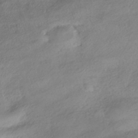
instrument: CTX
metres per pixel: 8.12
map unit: HNhu
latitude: -41.8800
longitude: 102.4062
